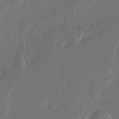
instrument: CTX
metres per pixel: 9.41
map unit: Ave
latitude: 14.9892
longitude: -137.9339
